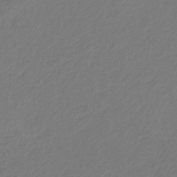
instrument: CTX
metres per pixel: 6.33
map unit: eHb
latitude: -29.6344
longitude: 67.5399
